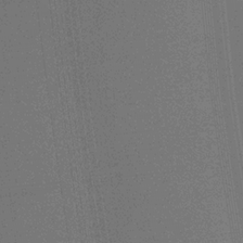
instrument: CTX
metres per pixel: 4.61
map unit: HNb
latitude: -32.5763
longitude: 56.7463
